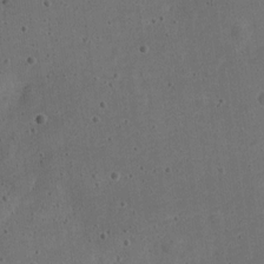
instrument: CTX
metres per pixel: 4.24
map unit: Nve
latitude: -25.1431
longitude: 107.5966
